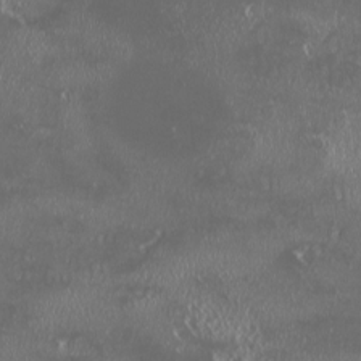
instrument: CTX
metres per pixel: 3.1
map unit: HNhu
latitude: -2.2739
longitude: 11.5210
